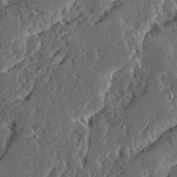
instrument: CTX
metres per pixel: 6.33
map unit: Ave
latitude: 14.4601
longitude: -137.3482
